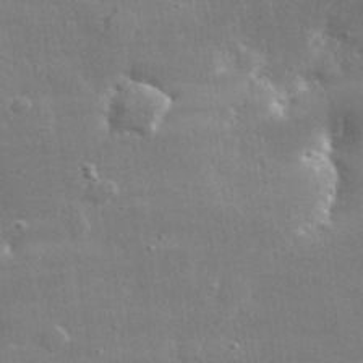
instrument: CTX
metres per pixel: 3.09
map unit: lHvf
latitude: 31.1215
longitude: -89.4427
